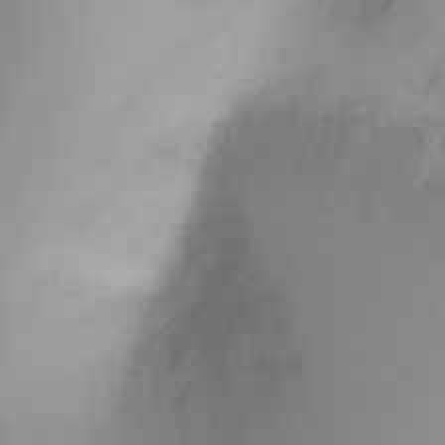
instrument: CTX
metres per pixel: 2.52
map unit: Ht
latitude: -1.7478
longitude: -61.7260
